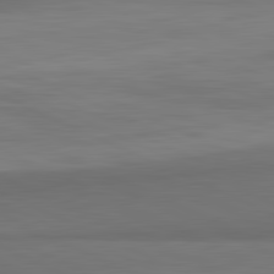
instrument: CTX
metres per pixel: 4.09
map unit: lApd
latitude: 82.2900
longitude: 158.0472
